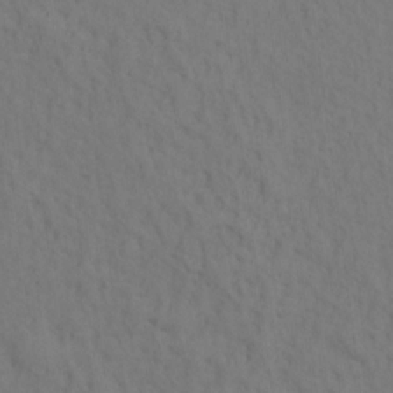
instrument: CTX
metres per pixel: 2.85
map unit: Ht
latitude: 12.2145
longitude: -40.8569
